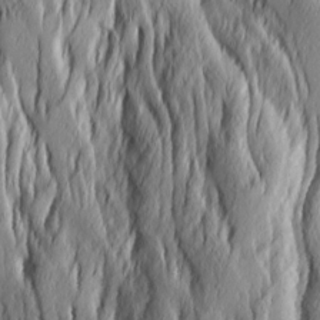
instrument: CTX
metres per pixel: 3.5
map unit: Ave
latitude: 14.1956
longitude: -132.1389
